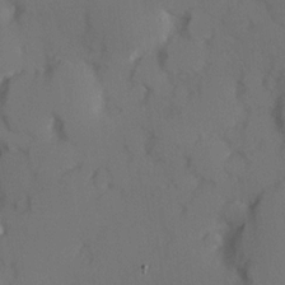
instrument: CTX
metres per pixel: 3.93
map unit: Hve
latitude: 13.2159
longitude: -90.0255
